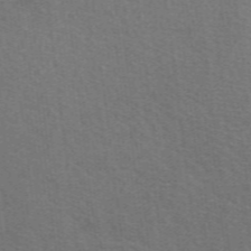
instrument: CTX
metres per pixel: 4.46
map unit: eAb
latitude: 50.8758
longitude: 113.2754
